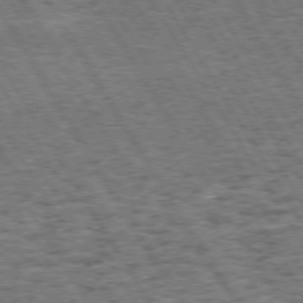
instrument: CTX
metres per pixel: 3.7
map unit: Hpe
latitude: 73.6694
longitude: -139.6127
